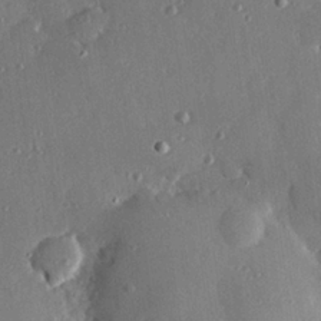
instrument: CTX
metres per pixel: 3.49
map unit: Hve
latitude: 26.5924
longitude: -93.2726
